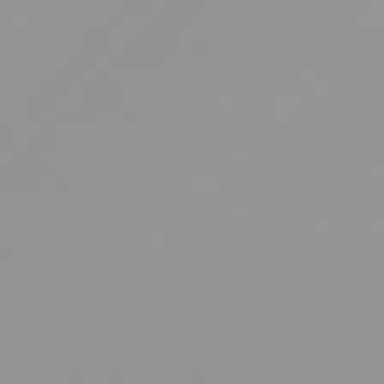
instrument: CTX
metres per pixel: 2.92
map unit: Hpe
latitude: 77.4237
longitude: -139.4426
